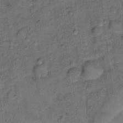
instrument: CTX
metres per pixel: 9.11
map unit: Ht
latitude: 9.0081
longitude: -38.7624
